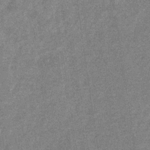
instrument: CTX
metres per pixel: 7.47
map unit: eHb
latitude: -34.2550
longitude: 78.3873
